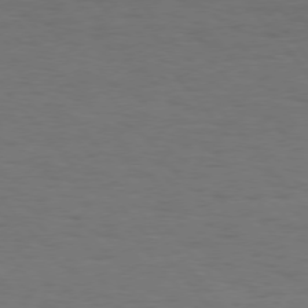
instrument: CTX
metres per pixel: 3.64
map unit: Hpe
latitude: 75.3860
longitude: -131.9906
